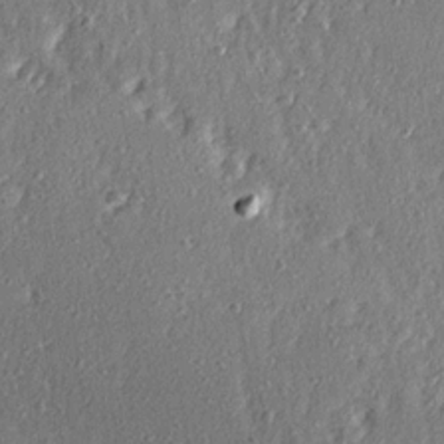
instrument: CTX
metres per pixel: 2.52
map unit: Ave
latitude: 15.9151
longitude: -104.3279
